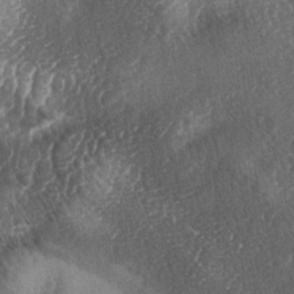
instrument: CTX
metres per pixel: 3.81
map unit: lAa
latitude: -5.3509
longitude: -127.1025
